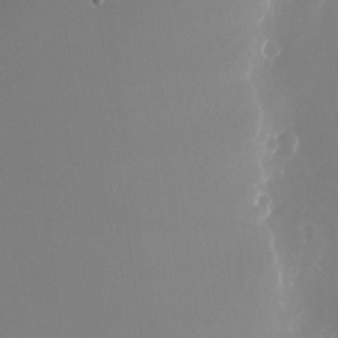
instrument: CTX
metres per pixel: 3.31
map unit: Nhu
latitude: -26.0661
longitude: -72.2334
